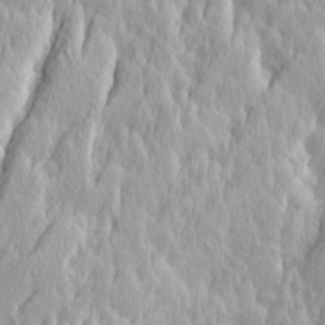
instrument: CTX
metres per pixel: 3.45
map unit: Ave
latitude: 14.1011
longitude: -133.2726
